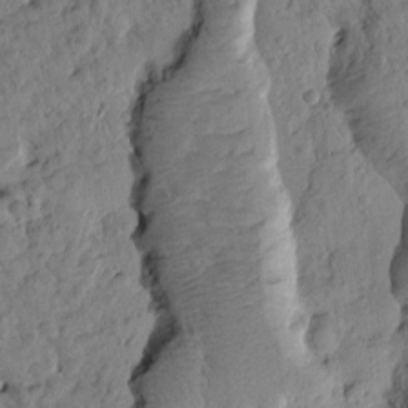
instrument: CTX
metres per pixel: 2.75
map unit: Htu
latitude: 2.1578
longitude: 178.1228
